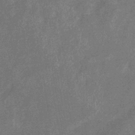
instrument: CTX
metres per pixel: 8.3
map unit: eHb
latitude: -38.5763
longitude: 77.4265
